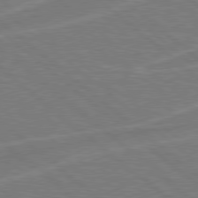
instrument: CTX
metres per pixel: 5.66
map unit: Hpe
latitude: 78.4034
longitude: -153.1026
